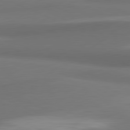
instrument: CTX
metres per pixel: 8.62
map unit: lApd
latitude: 81.5182
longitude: 171.5021
